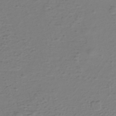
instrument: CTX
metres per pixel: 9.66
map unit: eHh
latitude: -39.6533
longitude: -28.3845
